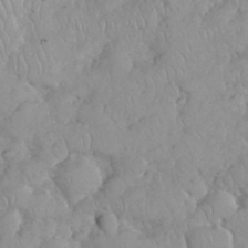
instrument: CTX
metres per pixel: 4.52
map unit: eHh
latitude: 35.1214
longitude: -63.2348
